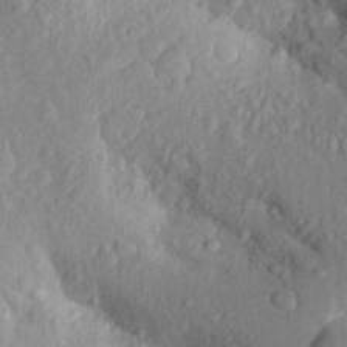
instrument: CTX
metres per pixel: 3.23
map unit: Aa
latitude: 23.9339
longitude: -150.6679
